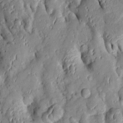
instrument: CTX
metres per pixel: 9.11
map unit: Htu
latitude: 0.6868
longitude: 149.0109
